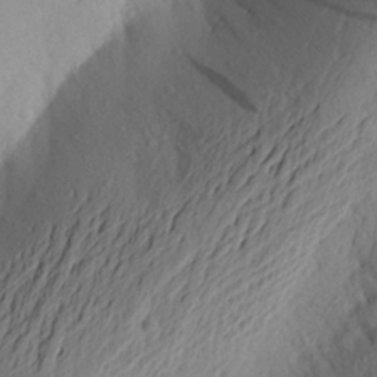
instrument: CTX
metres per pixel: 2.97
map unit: Aa
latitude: 24.8191
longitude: -149.5182
